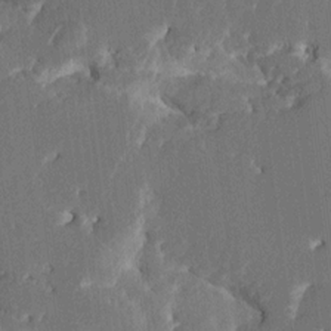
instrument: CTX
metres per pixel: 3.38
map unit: HNhu
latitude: 5.4048
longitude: -6.2334
